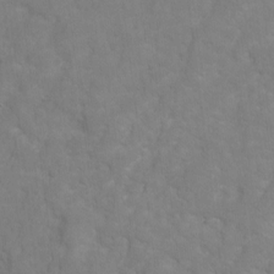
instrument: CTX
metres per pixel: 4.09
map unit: Hto
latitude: 2.8758
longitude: -35.4615
